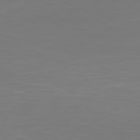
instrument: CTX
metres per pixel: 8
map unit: Hpe
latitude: 77.9150
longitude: -122.8191
